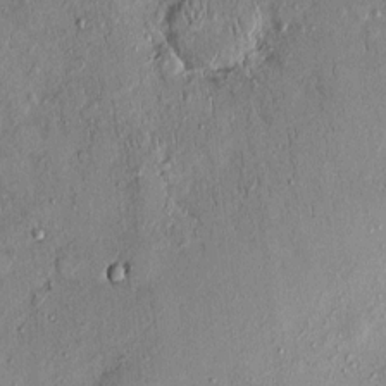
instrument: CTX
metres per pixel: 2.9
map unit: eHh
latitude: 0.1955
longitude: 15.4833
